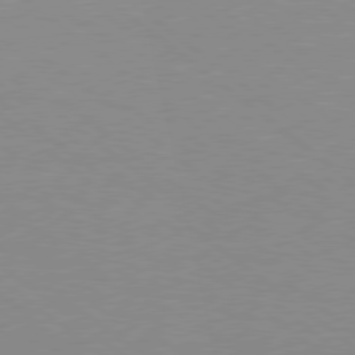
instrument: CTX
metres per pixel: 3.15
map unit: Hpe
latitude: 78.2901
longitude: -141.8772
